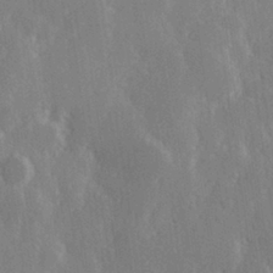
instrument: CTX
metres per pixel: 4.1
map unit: Hve
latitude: 27.5938
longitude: 150.2550
